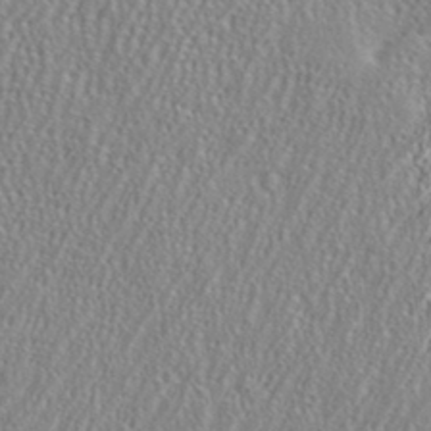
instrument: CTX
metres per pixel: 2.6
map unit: eHh
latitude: 35.0458
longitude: -132.1767
